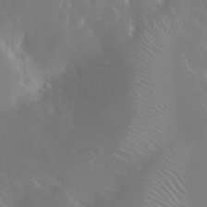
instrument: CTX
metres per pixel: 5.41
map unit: Nhu
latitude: 25.5560
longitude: -58.8002
